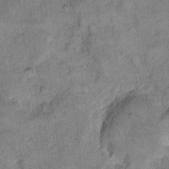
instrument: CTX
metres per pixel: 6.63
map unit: eHh
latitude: 12.2712
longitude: -65.0458
